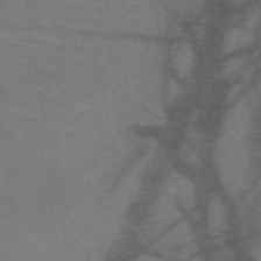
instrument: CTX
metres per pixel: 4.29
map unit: HNb
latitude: -50.3684
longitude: -44.7624
